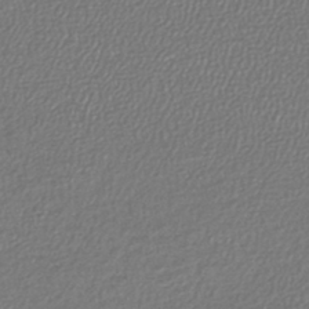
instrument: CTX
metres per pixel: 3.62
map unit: lHb
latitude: -43.8800
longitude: 69.1431
